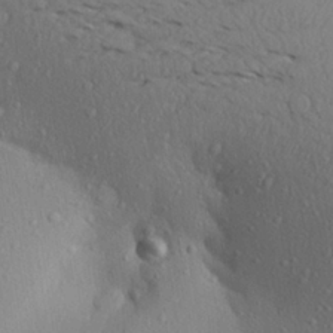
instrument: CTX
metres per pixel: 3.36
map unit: Aa
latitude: 23.7072
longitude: -146.7058
